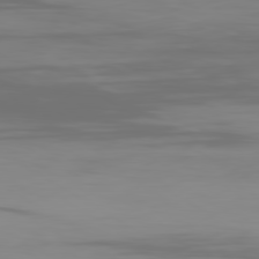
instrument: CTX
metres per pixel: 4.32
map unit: Ap
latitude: -80.3684
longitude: -94.1767
